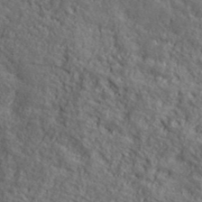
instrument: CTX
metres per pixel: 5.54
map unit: ANa
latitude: 39.7827
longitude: -90.1767
